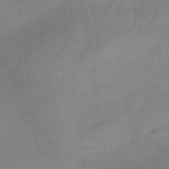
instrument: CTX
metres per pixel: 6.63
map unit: lHb
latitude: -34.6329
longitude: 68.3306
